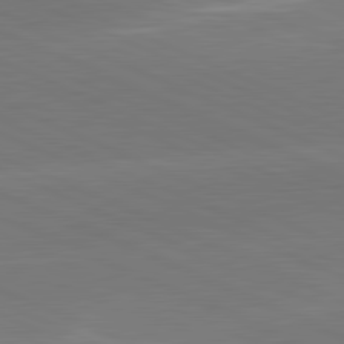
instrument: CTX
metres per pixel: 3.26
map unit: lApd
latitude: 81.7261
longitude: -155.2537
